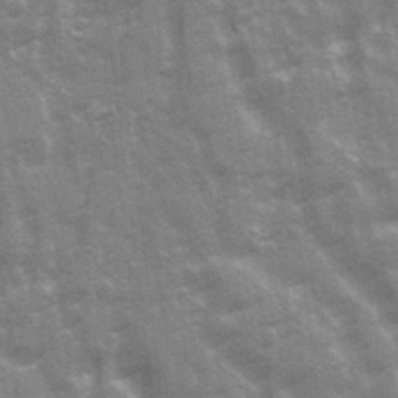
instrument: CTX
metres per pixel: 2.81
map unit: Ave
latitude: 21.0459
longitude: -133.6505
